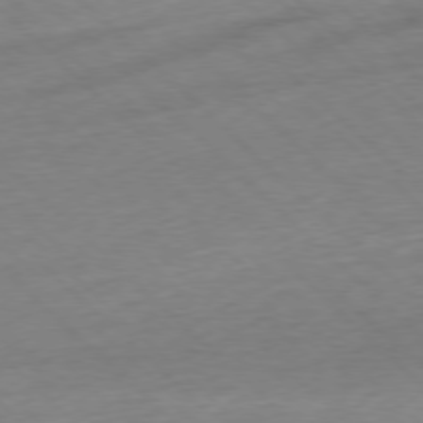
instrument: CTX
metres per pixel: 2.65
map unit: Ap
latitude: -77.7100
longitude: -98.3656
